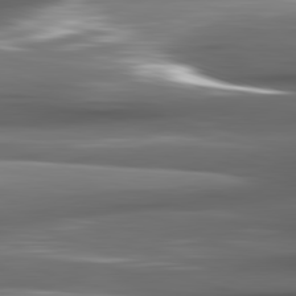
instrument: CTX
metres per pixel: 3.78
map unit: lApd
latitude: 82.1011
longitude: -140.7624
